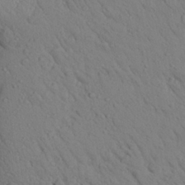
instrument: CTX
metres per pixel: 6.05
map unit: Aa
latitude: 25.8961
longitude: -148.4601
